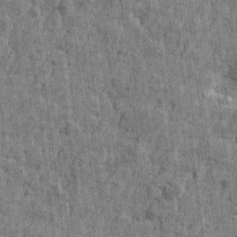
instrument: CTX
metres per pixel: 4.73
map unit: Htu
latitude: -3.3698
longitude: -179.5183
